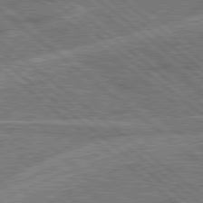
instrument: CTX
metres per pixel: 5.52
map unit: Hpe
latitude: 78.3845
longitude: -158.5357
